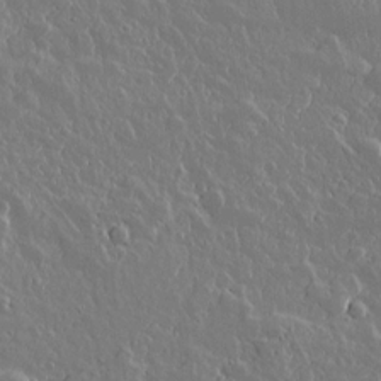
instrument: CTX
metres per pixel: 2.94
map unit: lAvf
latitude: 15.2159
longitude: -127.7639
